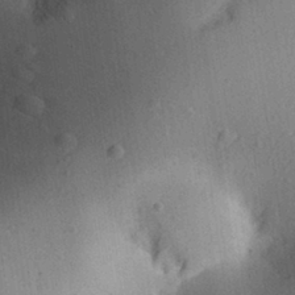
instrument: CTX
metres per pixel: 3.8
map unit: Aa
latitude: 29.5182
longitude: -144.1011
